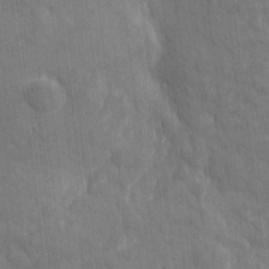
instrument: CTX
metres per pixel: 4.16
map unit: eHh
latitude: 3.7827
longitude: -72.8569
